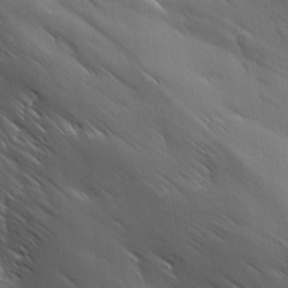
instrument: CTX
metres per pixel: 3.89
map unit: Ave
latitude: 12.3467
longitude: -105.8395
